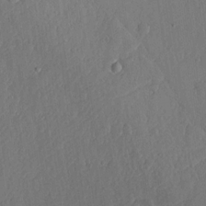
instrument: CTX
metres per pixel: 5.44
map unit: lHvf
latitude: 18.9324
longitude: -115.4615
